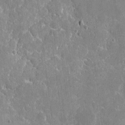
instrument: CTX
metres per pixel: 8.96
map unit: eHh
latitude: 5.4426
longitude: -67.7638
